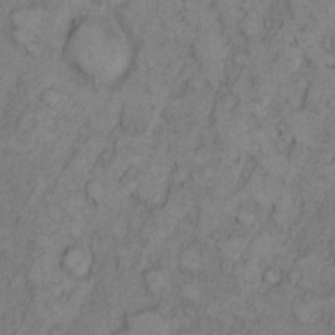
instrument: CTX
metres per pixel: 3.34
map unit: Hto
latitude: 8.9325
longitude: -59.1214
